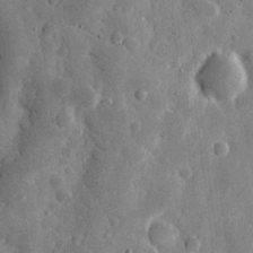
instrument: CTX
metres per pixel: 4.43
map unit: eHh
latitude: 9.6694
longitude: -67.4993
